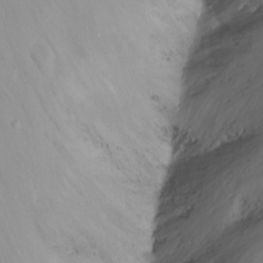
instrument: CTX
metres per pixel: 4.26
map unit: Nhu
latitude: -13.0864
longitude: -63.6316
